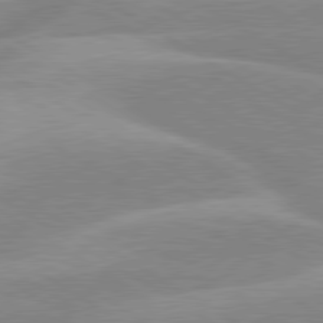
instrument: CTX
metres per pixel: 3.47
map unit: lApd
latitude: 80.0255
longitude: -123.1592
